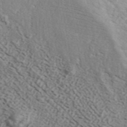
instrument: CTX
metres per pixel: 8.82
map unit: ANa
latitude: 43.4427
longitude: 47.5399
